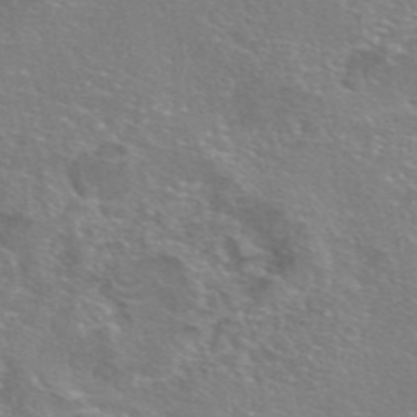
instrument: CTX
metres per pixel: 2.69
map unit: eAb
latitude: 45.8583
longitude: 106.2551
